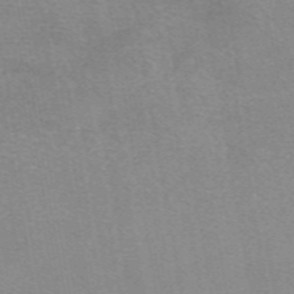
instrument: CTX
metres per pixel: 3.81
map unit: eAb
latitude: 48.9325
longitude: 105.6533
